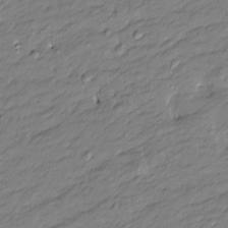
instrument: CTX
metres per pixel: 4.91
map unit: Htu
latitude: -8.4629
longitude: 177.2376
